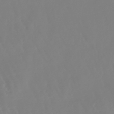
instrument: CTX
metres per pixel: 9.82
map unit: eHb
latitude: -45.6344
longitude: 79.3887
